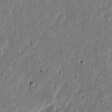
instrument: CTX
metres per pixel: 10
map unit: Nhu
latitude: 18.3278
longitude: -72.9136
